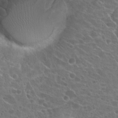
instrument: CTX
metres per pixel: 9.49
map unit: Hto
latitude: 22.0444
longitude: -41.0647
